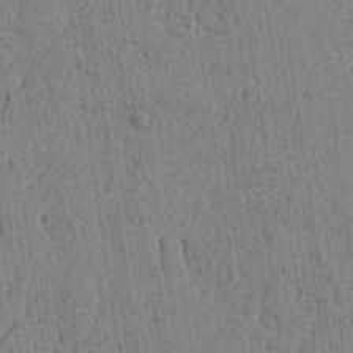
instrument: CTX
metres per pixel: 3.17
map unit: lAvf
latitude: 5.9717
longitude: 164.7275
